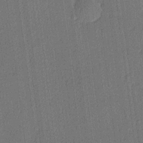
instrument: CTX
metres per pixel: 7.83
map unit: lHvf
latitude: 21.0648
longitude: 141.7666
